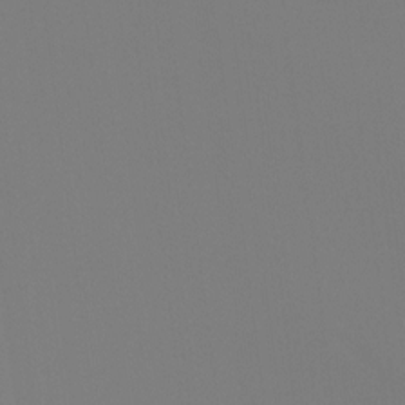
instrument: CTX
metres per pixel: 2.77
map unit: Ht
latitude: -15.5210
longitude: -42.4412
